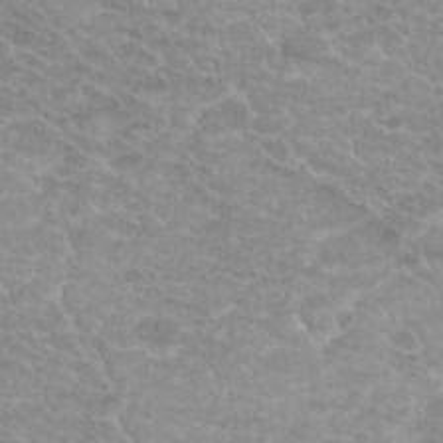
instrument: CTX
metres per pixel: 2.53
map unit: Hto
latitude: 20.1767
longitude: -37.1781
